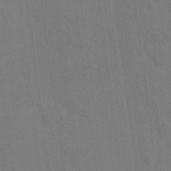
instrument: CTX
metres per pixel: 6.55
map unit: Hto
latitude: 14.5735
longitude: -36.2334
